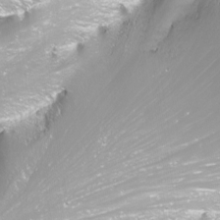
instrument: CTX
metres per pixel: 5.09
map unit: Nhu
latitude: -11.8611
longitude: -62.5546
